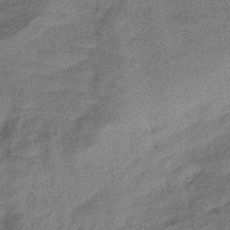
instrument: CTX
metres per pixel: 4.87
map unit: eHb
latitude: -41.9367
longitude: 84.1038
